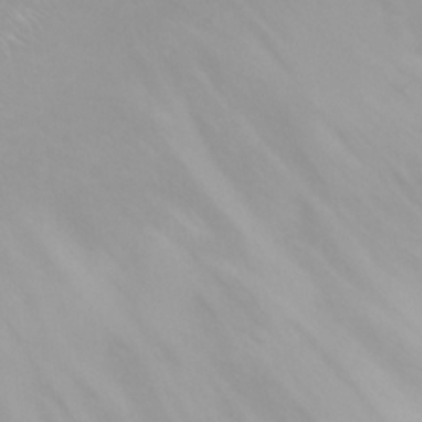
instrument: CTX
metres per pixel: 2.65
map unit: eHh
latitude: 25.1592
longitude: -64.5735
